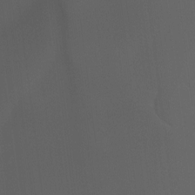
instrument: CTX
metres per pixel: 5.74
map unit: Hto
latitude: -7.6155
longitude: -45.1403
